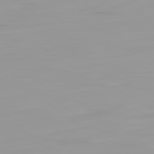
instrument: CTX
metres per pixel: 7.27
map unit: Ap
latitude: -79.4832
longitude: -94.7624
